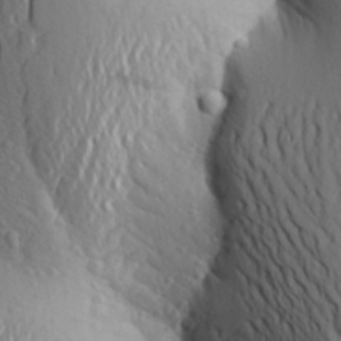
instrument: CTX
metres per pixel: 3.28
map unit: Aa
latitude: 25.6882
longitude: -149.3671
